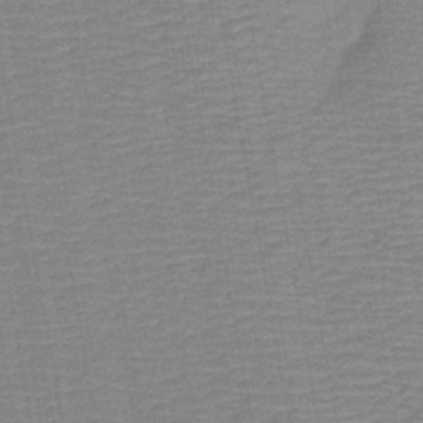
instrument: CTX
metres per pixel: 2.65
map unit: HNb
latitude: -44.2928
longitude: 52.1983
